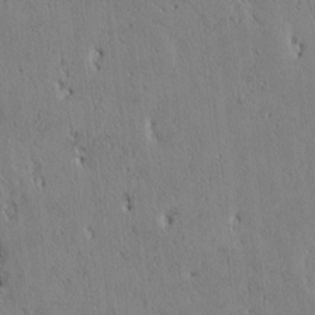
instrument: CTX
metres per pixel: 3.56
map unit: Htu
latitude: 3.4237
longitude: 150.8786
